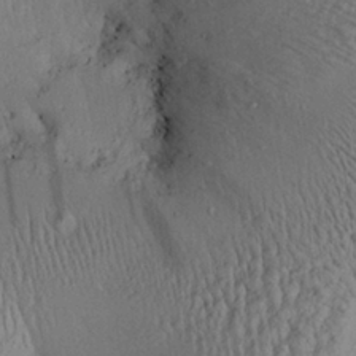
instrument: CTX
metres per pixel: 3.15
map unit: Aa
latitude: 28.0822
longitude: -135.3670
